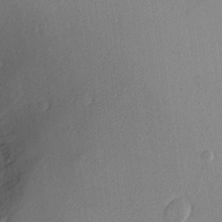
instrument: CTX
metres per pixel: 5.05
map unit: Aa
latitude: 19.0836
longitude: -144.5168
